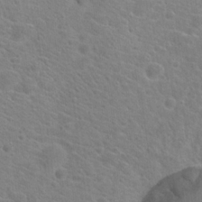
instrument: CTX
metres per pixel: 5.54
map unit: Hto
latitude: 20.1011
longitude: -39.4615
